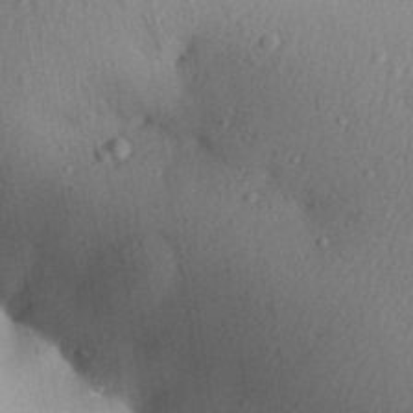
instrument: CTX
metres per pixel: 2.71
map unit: Aa
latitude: 30.3279
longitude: -146.9325
